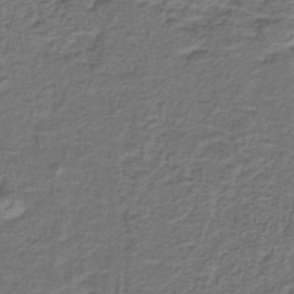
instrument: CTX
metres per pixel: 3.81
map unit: lHb
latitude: -40.7841
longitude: 62.4629
